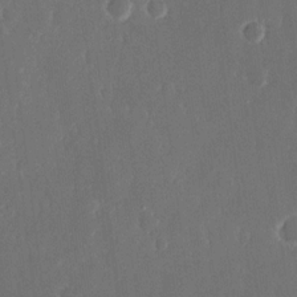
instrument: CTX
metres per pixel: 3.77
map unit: eHh
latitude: 15.6505
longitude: -72.7058
